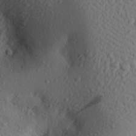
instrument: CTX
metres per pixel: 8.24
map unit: eHh
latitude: 24.5734
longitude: -79.0459
